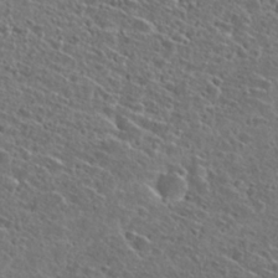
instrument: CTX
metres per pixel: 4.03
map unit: Hto
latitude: 26.1578
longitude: -46.6113
